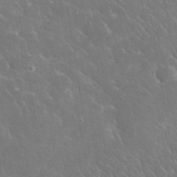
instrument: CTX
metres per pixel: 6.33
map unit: lHvf
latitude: 36.0633
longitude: -92.2900
